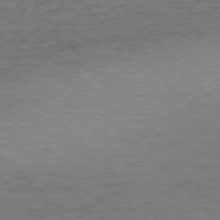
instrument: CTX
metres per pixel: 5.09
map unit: Ap
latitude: -76.8975
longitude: -94.0822
